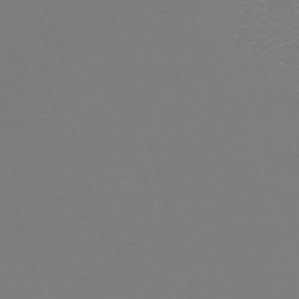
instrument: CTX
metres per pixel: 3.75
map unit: eHh
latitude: -61.8044
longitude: 51.8044
